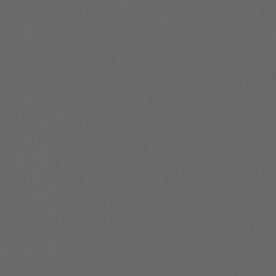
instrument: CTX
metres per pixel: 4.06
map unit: Ht
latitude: -3.3320
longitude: -60.8758
